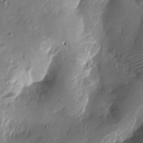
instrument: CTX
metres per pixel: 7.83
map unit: Htu
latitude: -2.3306
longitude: -177.5560
